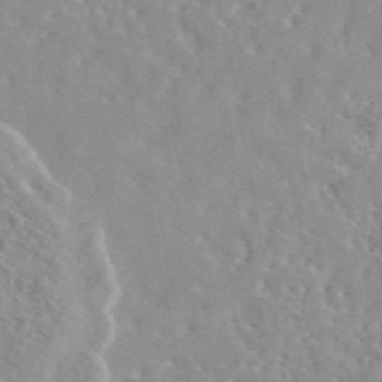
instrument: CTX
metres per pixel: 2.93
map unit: eAb
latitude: 44.8191
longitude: 112.4629
